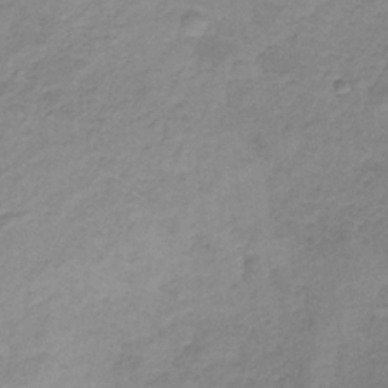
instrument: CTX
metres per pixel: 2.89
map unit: HNb
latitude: -32.9353
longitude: 57.6911
